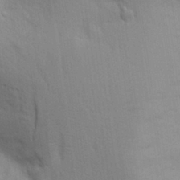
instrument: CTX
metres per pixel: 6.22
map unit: Aa
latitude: 29.1970
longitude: -147.2726
